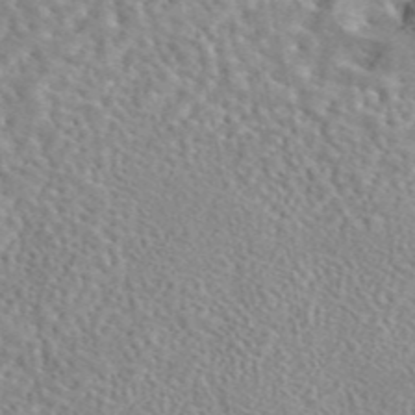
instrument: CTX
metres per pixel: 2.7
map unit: eAb
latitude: 44.3845
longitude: 112.3495
